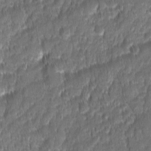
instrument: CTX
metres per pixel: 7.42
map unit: Ave
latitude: -10.8219
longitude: -119.9150
